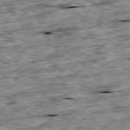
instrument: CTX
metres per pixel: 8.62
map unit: Ap
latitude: -80.4818
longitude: -89.3671
